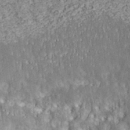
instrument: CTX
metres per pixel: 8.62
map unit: ANa
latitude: 37.0648
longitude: 18.8219
